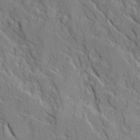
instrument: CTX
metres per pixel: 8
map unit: Ave
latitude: 14.8380
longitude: -130.5168
